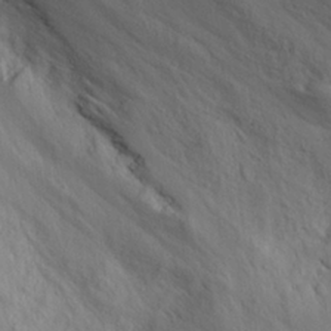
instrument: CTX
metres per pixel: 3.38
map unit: eHh
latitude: 27.9339
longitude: -75.7261
